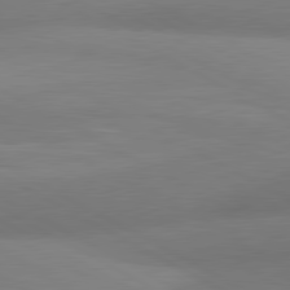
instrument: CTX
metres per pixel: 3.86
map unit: lApd
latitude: 80.8947
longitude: 129.8989
